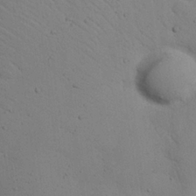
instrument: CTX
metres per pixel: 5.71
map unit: eHh
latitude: 24.7246
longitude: -72.2712
